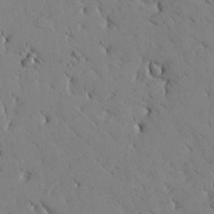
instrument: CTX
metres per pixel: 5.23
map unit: Htu
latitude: -1.5588
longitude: 175.4076
